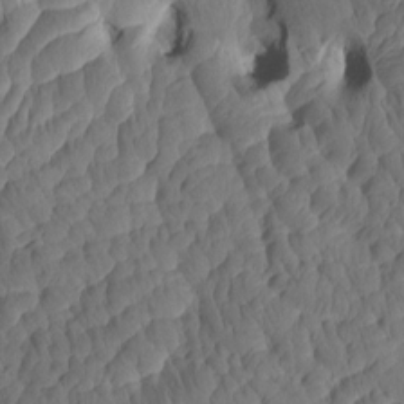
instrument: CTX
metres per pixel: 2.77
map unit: eHh
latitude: -0.5763
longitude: 15.2187
